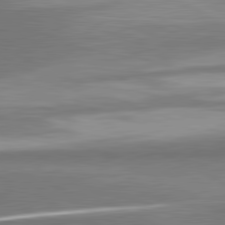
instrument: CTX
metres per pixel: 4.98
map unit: lApd
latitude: 81.5938
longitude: 157.9745
